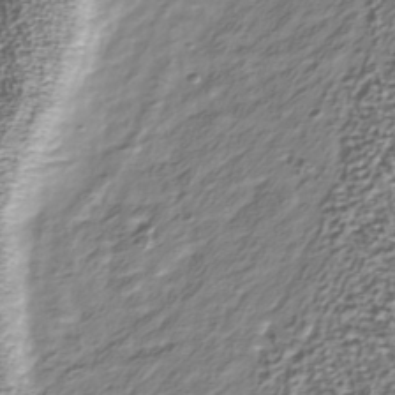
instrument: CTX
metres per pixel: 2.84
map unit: Nhu
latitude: -39.3132
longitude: -82.0633
